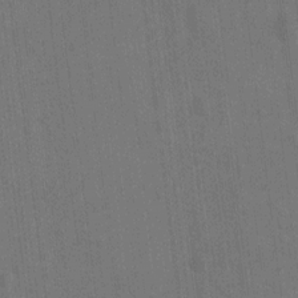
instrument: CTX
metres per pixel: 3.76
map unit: Hto
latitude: -9.8800
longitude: -36.2712
